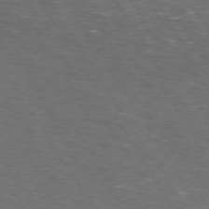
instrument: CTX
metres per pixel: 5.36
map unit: Hpe
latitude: 72.9325
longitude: -124.6490
